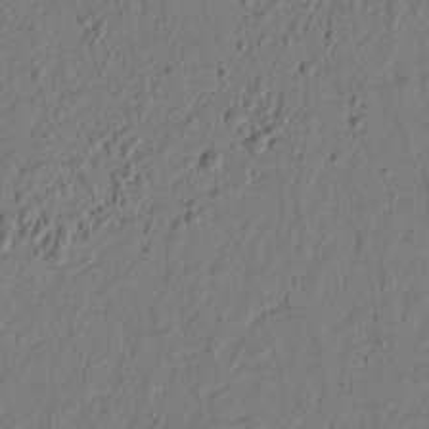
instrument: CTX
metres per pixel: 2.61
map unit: lAvf
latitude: 8.7246
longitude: 166.2361
